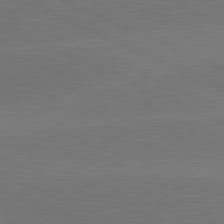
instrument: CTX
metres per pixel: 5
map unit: lApd
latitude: 81.7261
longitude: -154.6679
